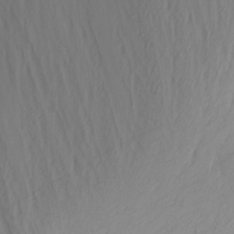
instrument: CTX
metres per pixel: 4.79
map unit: Nhu
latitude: -4.5573
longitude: -83.9906
